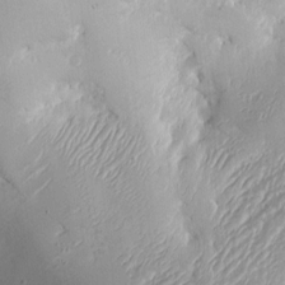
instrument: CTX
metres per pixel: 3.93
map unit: Htu
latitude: -5.3509
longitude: 174.3495
